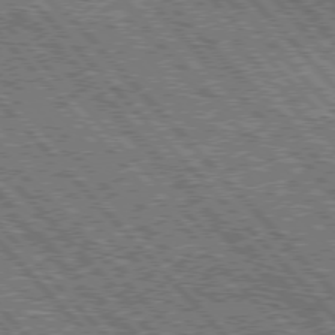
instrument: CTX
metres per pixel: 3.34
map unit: Hpe
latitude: 75.9717
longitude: -126.9136
